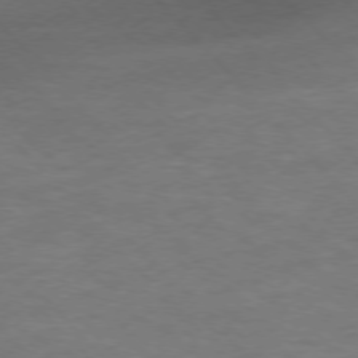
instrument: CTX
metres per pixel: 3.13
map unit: Ap
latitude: -77.5399
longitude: -83.6504
